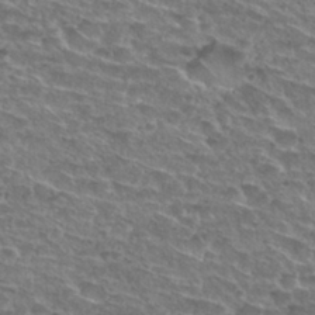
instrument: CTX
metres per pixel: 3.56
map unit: Nhu
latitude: 29.9528
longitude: -49.2915
